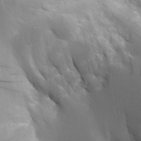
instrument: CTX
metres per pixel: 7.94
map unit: Aa
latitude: 24.4978
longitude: -126.7813
